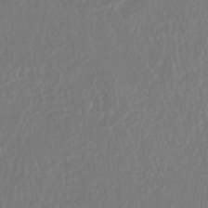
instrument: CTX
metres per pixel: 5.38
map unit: HNhu
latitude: -46.8408
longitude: 104.0472
